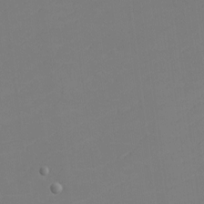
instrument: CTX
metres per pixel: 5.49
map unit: eHh
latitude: -5.8611
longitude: -87.5182
